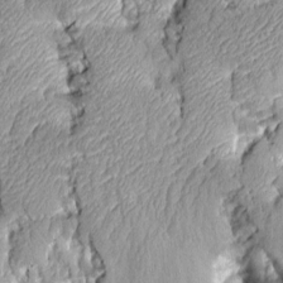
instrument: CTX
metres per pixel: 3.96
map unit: Aa
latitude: 7.1970
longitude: -128.2522
